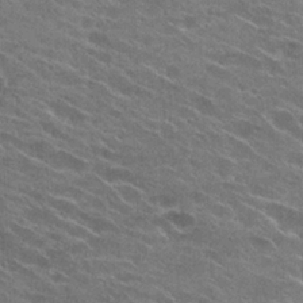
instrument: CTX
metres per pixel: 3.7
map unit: Hto
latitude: 25.5938
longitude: -43.6883
